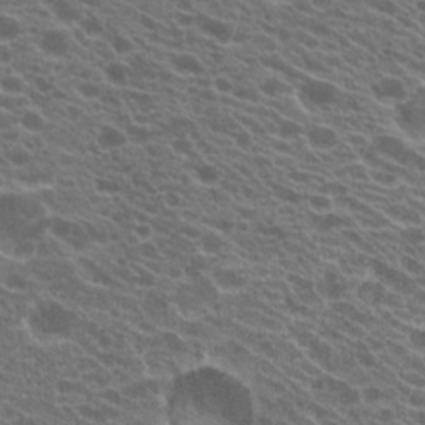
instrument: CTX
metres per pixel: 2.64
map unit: Hto
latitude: 20.8380
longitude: -35.3481
